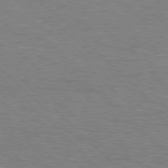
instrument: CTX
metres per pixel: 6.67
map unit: Hpe
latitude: 77.2348
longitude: -152.0444
